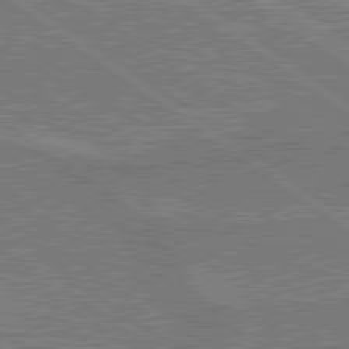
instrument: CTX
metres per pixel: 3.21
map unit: lApd
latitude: 79.7450
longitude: 166.9164
